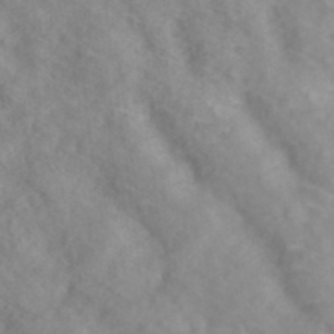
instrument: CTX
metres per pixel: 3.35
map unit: ANa
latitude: 40.3656
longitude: 28.1417
